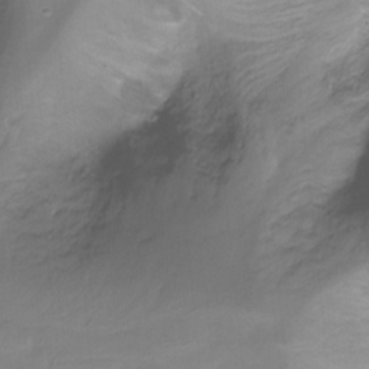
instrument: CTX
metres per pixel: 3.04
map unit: Ht
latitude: -16.2551
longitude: -42.7624
